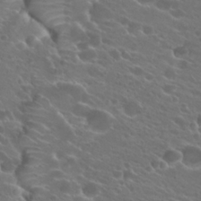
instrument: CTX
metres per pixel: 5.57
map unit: Hto
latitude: 24.4790
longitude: -38.0633
